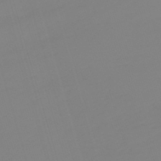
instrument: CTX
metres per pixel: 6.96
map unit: lHb
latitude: -49.8045
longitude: 81.6533
